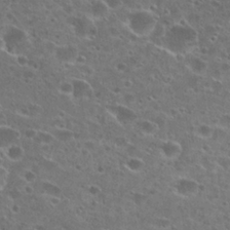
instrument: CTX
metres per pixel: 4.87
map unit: Hto
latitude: 26.9703
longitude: -46.4223
